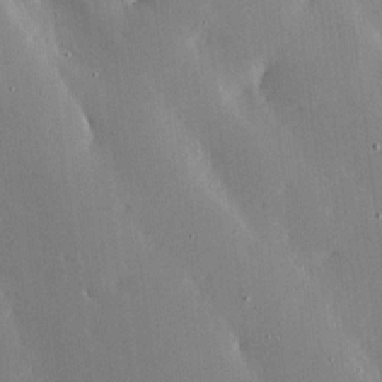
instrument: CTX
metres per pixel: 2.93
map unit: Ave
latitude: 16.8191
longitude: -139.3482
